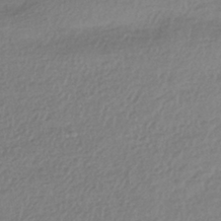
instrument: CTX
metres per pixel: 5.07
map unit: HNhu
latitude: -41.9556
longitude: 97.3888
